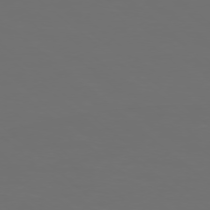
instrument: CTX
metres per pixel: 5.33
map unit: Ap
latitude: -77.7856
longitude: -94.9703
